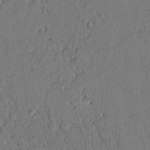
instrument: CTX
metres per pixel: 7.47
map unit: lAvf
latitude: 4.8002
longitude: 169.9367
